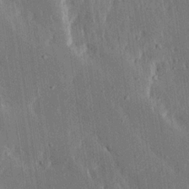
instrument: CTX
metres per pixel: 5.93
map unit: Ave
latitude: 16.4790
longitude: -139.1025
